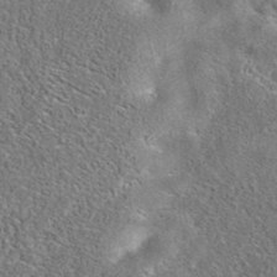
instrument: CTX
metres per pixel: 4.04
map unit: eAb
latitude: 37.3860
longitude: 112.7274
